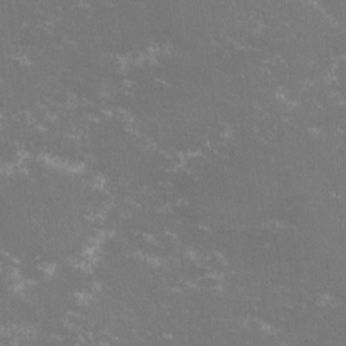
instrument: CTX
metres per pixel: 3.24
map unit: lHvf
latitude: -14.4818
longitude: -100.4412
